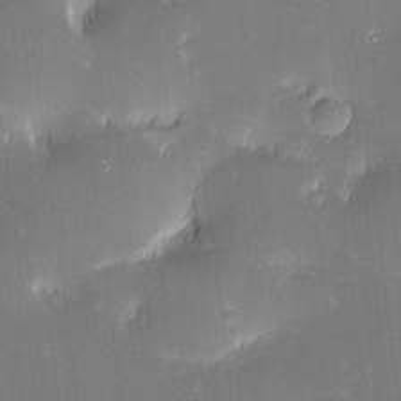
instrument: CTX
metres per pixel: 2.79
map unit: eHh
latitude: -2.8596
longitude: -86.1767
